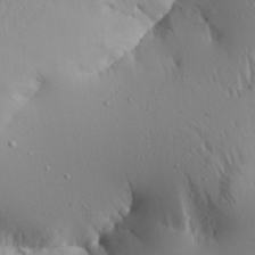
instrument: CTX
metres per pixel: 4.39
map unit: Aa
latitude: 19.2159
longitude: -147.8017
